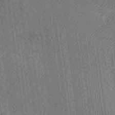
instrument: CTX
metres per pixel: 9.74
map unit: Ave
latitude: -6.9541
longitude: -123.3482
